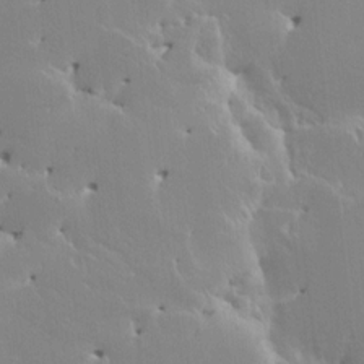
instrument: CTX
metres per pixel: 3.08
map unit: HNhu
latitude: 4.8191
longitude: 4.1416
